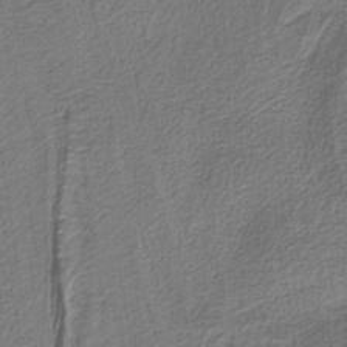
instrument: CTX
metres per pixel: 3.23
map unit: eAb
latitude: -39.0298
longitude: 53.2565
